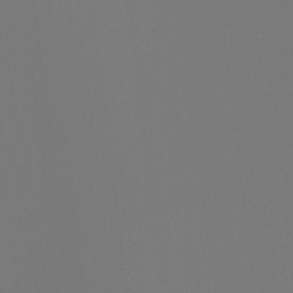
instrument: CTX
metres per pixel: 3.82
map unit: Ht
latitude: -4.0661
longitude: -61.0836
